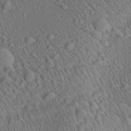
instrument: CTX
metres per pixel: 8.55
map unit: Aa
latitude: 27.3104
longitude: -136.9892
